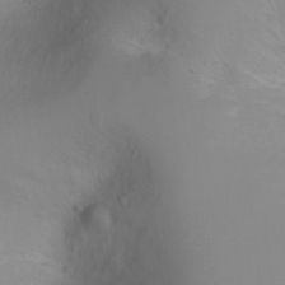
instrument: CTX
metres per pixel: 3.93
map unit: Ht
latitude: -1.8990
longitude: -27.1592
